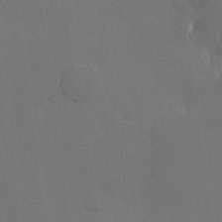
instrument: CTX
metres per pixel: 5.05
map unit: Hve
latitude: 22.7813
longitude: 146.1606
